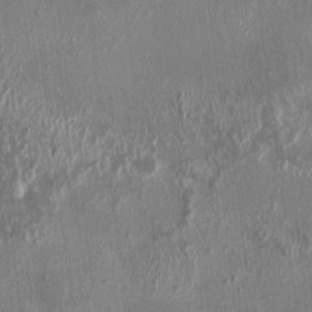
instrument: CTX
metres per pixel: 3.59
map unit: HNhu
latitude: 3.5938
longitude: 8.2172
